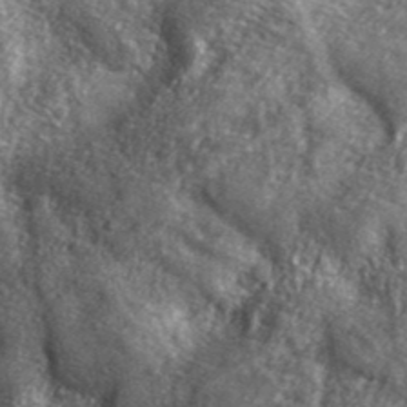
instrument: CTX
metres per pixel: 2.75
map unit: ANa
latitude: 40.3089
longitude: -89.9717
